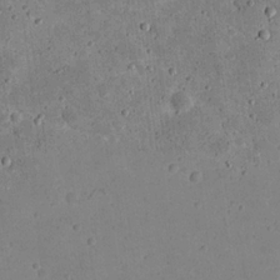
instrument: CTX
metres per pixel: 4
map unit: eHh
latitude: 21.0270
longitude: -64.9703
